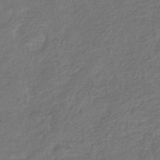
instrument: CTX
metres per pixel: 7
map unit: eHb
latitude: -35.7100
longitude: 81.4077
